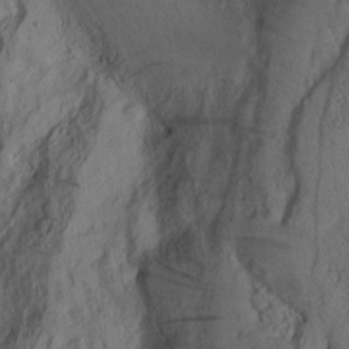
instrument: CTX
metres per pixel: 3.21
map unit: Nhu
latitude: -5.1053
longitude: -152.5546
